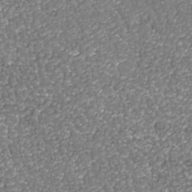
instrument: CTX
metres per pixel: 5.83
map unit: Nhu
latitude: -38.1606
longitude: -82.5356
